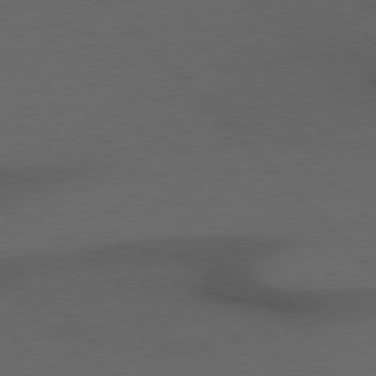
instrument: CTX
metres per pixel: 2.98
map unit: Hpe
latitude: 76.8947
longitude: -155.6694
